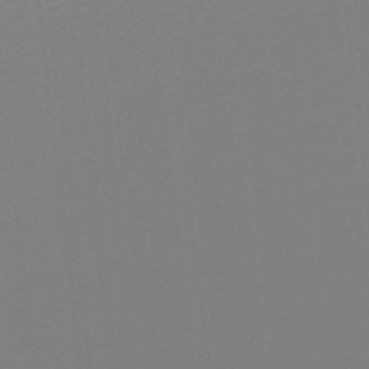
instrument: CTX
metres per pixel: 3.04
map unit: lHb
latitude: -48.2173
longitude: 65.5966
